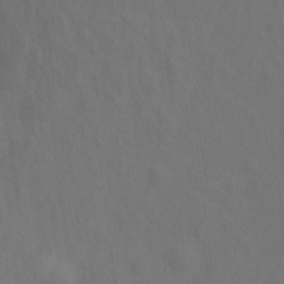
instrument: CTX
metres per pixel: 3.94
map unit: Ht
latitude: 11.5938
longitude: -40.5356
